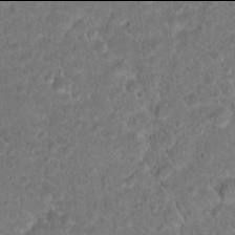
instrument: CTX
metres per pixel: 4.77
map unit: Hto
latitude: 17.9906
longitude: -37.4805
